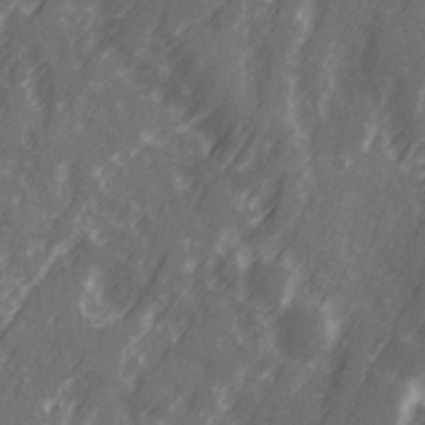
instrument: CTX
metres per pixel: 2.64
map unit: Ave
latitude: 20.5357
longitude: -131.6127
